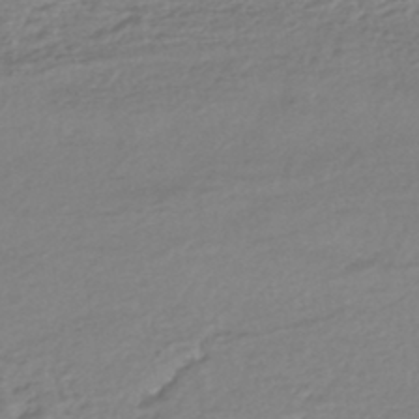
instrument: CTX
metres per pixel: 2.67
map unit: HNhu
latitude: -45.0298
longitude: 95.4265
